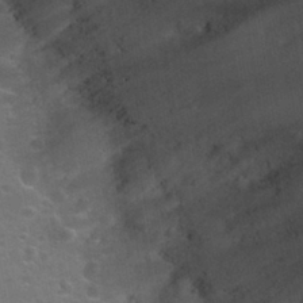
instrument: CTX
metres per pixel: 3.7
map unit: Nhu
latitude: 31.8584
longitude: -53.4993
